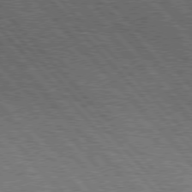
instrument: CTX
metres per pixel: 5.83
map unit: Hpe
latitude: 76.6112
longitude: -167.9339
